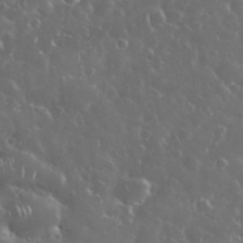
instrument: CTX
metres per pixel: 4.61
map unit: eHh
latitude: 34.2711
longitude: -61.2537
